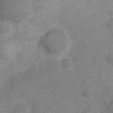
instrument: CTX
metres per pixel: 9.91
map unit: Nve
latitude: -18.6518
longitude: 109.1053
